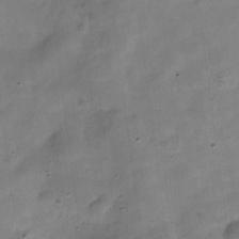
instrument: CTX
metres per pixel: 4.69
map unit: Hve
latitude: -31.5399
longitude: 92.5763
